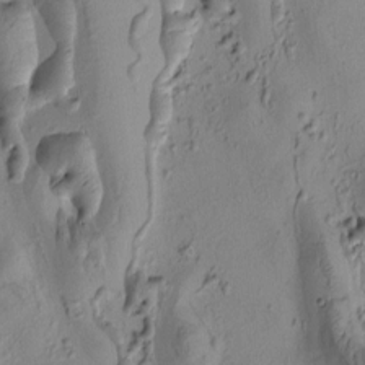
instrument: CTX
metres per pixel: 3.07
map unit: eHh
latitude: -0.4818
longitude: 15.5399
